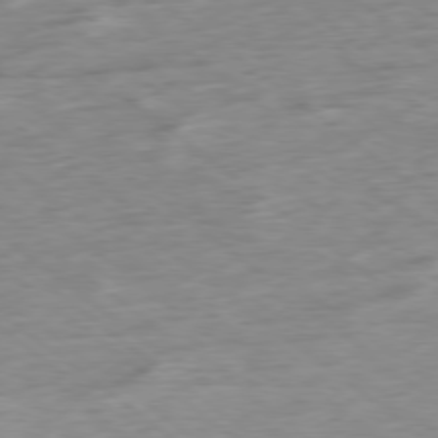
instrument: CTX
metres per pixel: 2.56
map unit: Hpe
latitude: -78.8786
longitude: -23.1214
